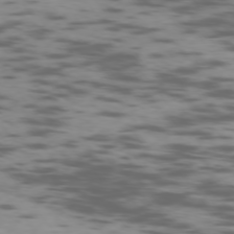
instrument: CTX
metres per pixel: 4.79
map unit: Ap
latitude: -76.9542
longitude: -68.7246
